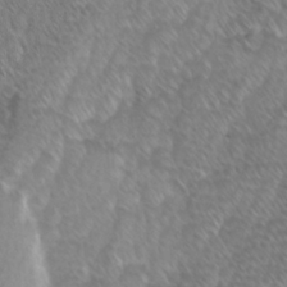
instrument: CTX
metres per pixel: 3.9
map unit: Ave
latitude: 9.1781
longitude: -105.6694
